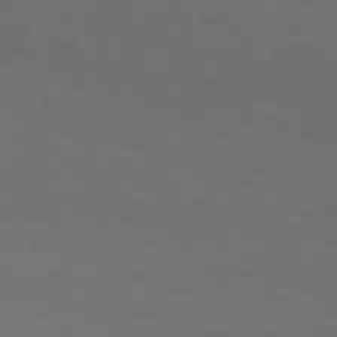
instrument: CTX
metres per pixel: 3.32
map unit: HNb
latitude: -50.6896
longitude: -43.3293
